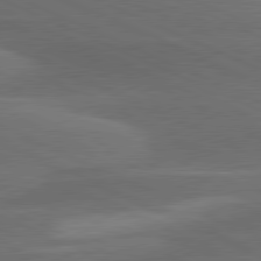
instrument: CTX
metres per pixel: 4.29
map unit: lApd
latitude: 80.2522
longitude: -83.7260
